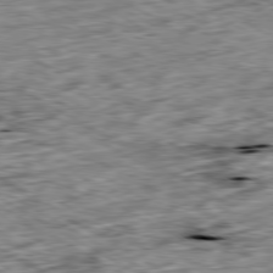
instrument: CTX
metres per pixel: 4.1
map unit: Ap
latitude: -80.2929
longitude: -89.7072
